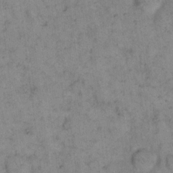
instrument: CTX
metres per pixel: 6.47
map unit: eHh
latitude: 15.5372
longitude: -65.2159
